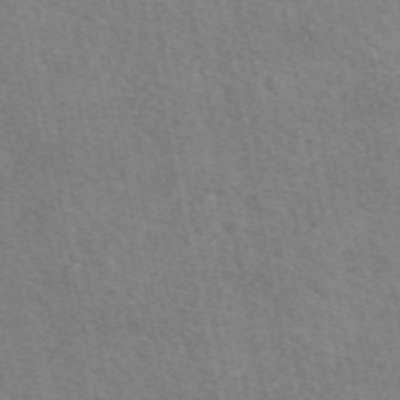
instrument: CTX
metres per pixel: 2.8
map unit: eAb
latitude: 50.6679
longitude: 112.1417
